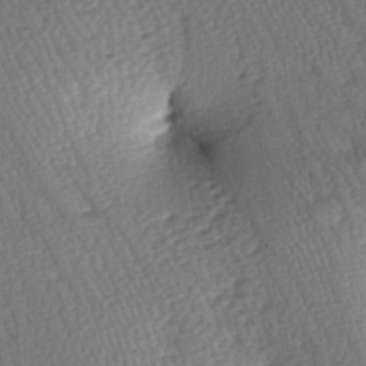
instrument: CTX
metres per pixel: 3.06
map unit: lAa
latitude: -7.3509
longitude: -126.1956
